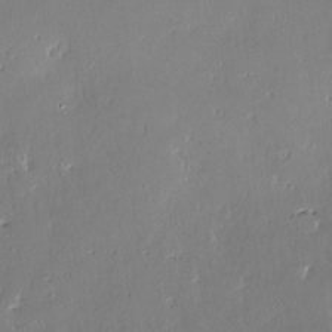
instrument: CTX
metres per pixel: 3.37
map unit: Nve
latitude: -8.1228
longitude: 173.1620
